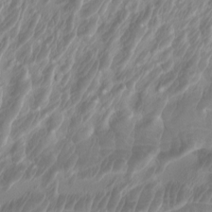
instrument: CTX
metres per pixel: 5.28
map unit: Htu
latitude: -6.6140
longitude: -74.8947
